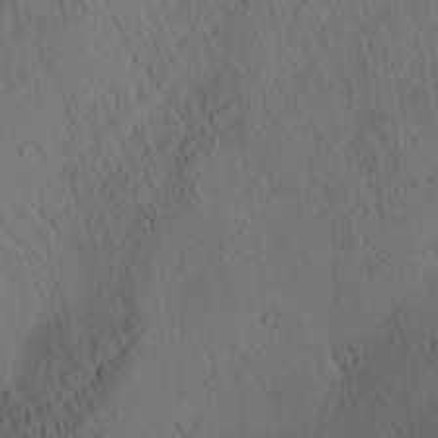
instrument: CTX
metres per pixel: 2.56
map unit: Aa
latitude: 26.2712
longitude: -141.7071
